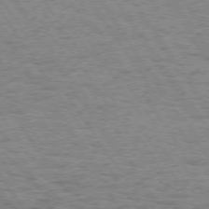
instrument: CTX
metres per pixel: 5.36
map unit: Hpe
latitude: 73.6316
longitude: -130.9514
